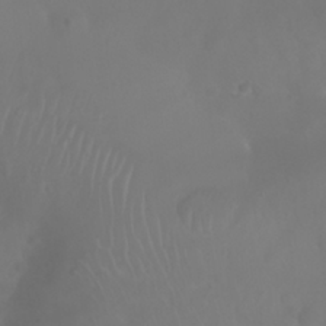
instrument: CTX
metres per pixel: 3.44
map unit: Nhu
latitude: 28.1578
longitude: -65.1970
